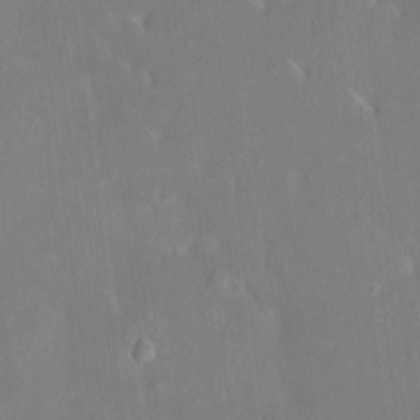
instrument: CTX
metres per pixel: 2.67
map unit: HNhu
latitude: 6.6868
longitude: 2.6707
